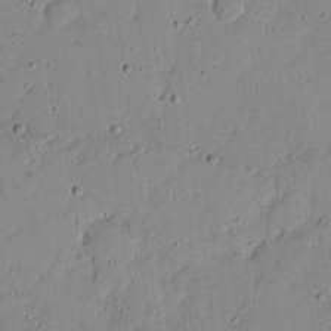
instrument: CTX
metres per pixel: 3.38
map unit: Nhu
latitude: 21.5749
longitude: -70.8947
